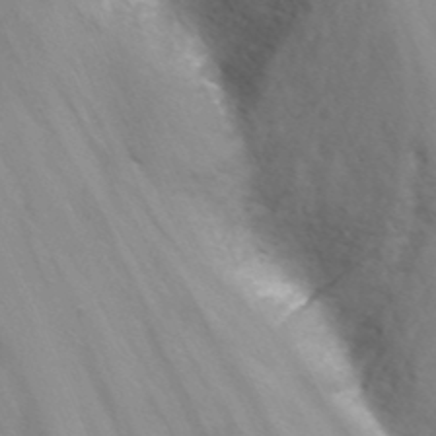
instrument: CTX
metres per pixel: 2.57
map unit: Nhu
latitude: -12.7274
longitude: -73.3671
